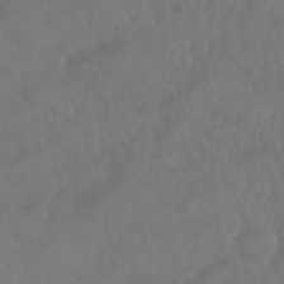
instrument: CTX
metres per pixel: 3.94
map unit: Nhu
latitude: 24.9513
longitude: -62.5168
